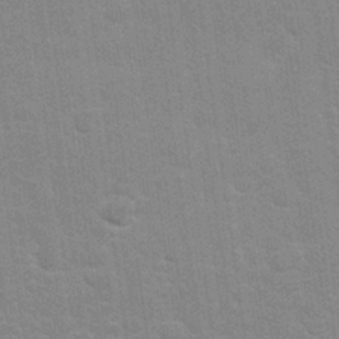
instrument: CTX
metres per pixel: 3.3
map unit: Nhu
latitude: 27.4049
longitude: -64.2711
